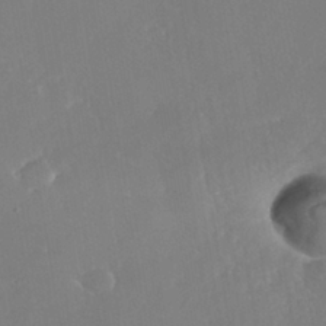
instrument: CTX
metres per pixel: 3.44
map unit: Nhe
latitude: -38.6330
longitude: -117.8394
